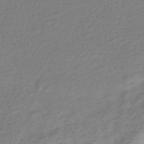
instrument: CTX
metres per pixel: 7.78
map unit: HNhu
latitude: -43.0486
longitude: 97.8800
